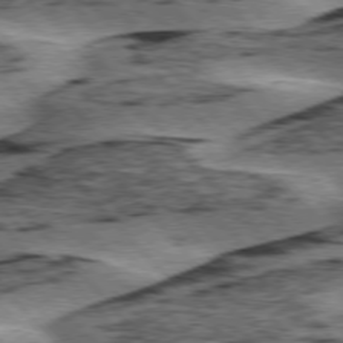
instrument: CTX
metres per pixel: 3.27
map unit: lApd
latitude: 76.1955
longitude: -77.9717
